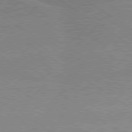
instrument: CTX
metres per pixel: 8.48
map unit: lApd
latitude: 79.2726
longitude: -130.8947
